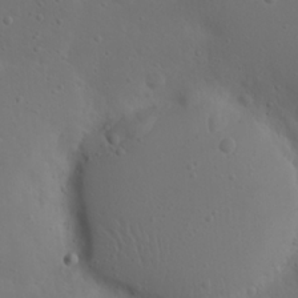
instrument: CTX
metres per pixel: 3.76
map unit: Nhu
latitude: 22.8758
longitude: -72.1389
